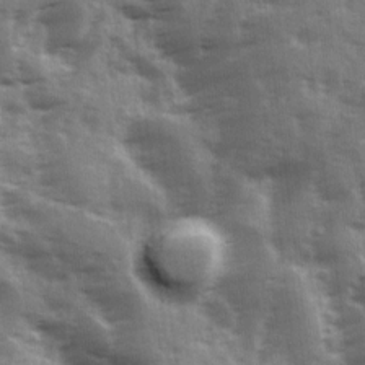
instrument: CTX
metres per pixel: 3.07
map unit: Ave
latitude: 12.4601
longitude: -102.9513
